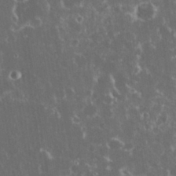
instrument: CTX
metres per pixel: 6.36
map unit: eHh
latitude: 33.4237
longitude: -61.9528
